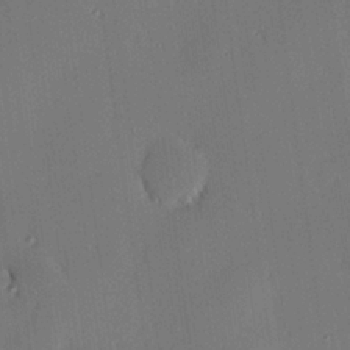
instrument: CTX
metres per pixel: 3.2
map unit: eHh
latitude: 22.7246
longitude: -90.9514
